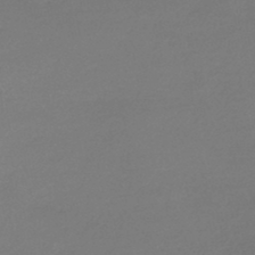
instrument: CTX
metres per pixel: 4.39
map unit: lHb
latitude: -45.8422
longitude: 59.1809
